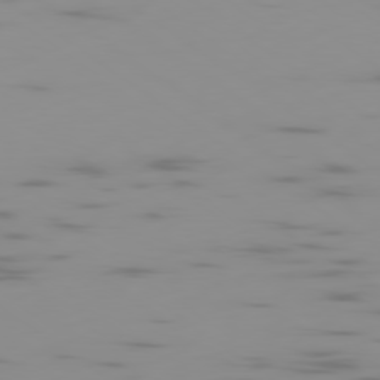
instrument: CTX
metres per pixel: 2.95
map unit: Ap
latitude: -79.6533
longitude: -70.1200
